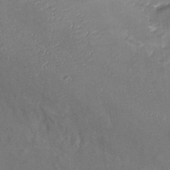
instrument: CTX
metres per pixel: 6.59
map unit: Nhu
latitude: -25.9367
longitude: -56.8757
